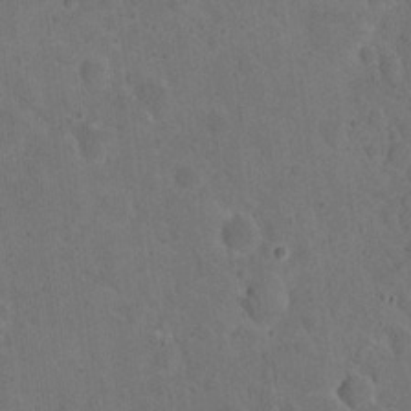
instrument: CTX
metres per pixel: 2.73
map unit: eHh
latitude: 20.3656
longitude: -62.0444
